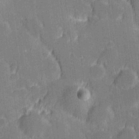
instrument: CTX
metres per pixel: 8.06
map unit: Hve
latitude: 27.5938
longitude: 144.4251
